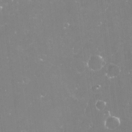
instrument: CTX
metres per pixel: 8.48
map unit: Nve
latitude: -17.2754
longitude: -59.0270
